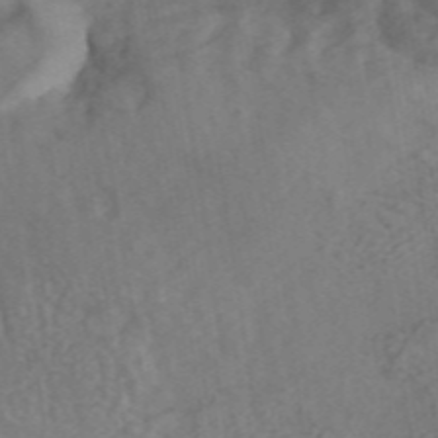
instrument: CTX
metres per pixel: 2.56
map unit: ANa
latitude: 43.2537
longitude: 26.4440
